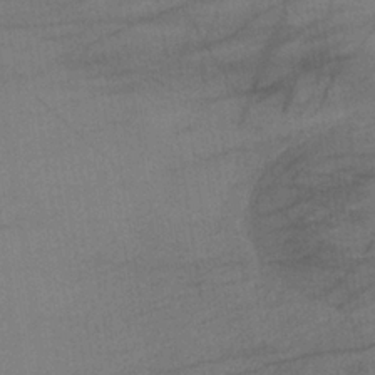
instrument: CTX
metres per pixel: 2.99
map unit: lHb
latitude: -34.8786
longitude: 64.1606
